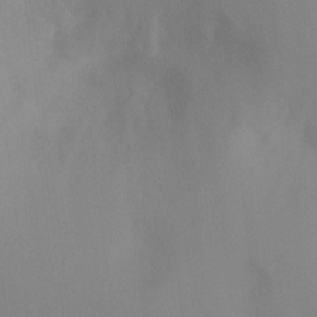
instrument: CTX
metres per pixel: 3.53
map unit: Ht
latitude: -11.4643
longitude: -45.7260
